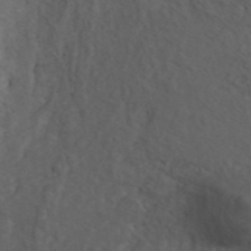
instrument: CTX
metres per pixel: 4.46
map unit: ANa
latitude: 41.8016
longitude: 34.2739
